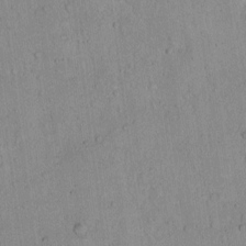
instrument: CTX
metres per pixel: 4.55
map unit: Hto
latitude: 10.6113
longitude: -57.9906
